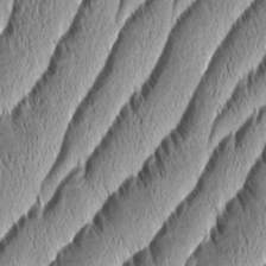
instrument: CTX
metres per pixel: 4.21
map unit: Aa
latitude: 7.3860
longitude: -129.5560
